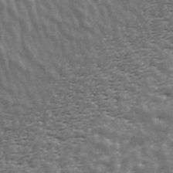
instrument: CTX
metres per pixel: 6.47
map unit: ANa
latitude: 43.4049
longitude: 47.1620
